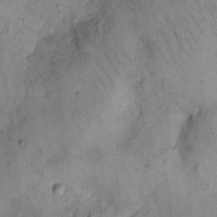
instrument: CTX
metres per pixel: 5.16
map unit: eHh
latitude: 20.9892
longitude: -61.0080
